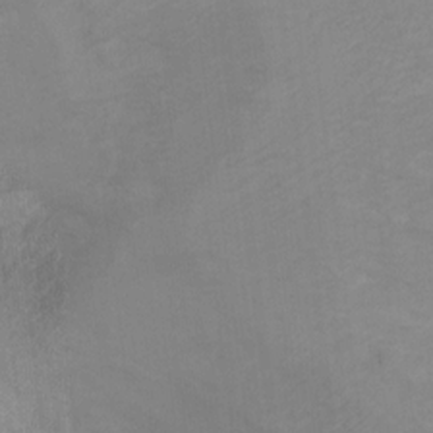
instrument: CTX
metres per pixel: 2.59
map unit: Ht
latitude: 6.6679
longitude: -35.9717
